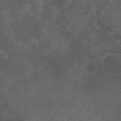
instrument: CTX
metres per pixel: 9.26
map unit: ANa
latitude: 39.1592
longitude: 29.4832
